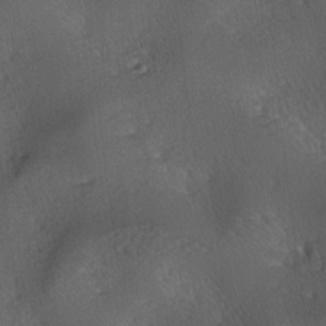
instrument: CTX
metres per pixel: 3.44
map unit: lAa
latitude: -7.4265
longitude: -124.5168
